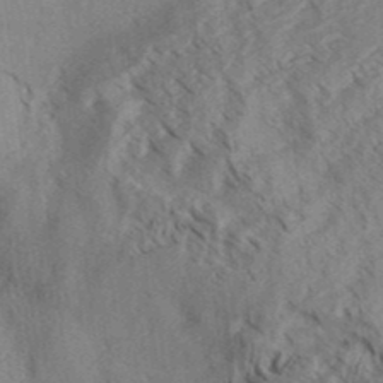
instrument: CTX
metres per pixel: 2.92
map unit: Aa
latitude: 32.0633
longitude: -138.9136
